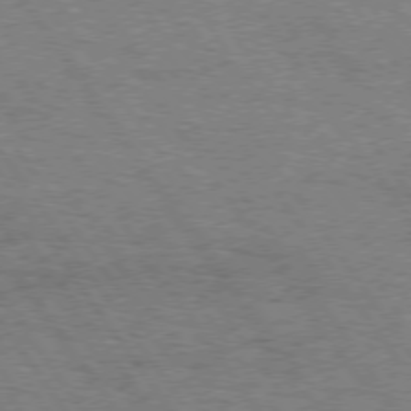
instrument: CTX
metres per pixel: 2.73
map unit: Hpe
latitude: 74.3467
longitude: -151.8016
